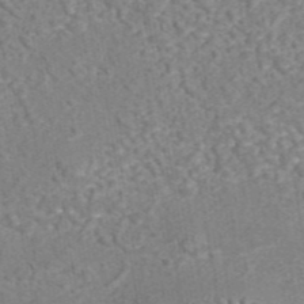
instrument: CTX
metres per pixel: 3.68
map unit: eAb
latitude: 43.3482
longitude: 105.3509
